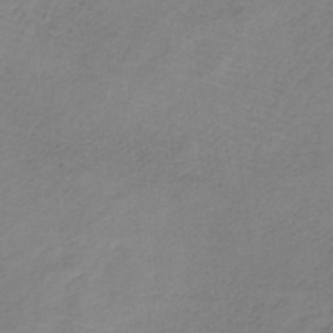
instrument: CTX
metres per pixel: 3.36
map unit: HNb
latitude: -33.7667
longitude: 56.8975
